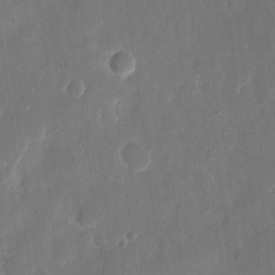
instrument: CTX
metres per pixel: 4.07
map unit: eHh
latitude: 12.8569
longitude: -72.6680
